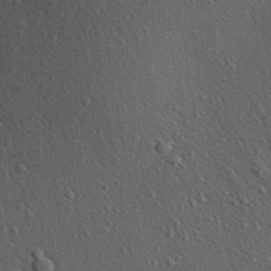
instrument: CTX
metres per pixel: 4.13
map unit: Aa
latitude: 22.7813
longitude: -138.8380
